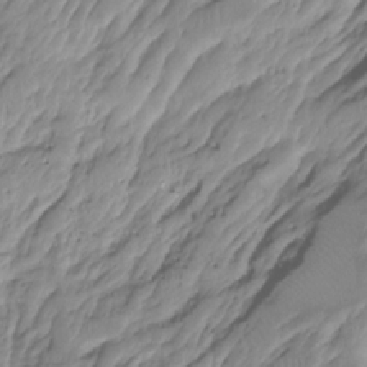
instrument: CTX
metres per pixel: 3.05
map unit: Hto
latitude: -8.2172
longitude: -44.8191
